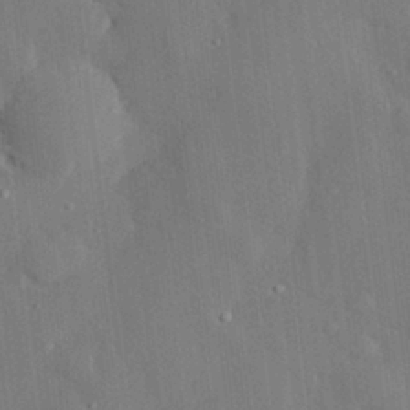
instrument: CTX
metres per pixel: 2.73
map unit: eHh
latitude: 29.0080
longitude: -80.5357
